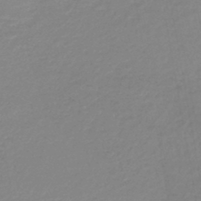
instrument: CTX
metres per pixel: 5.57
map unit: lHb
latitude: -45.2565
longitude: 65.9745
